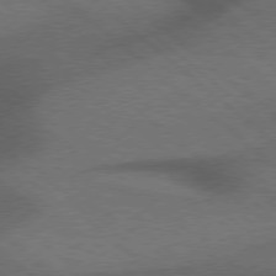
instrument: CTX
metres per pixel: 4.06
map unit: Hpe
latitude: 77.4237
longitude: -151.0080
